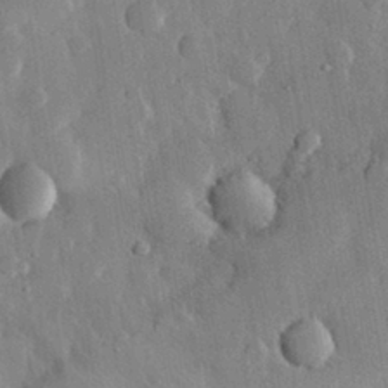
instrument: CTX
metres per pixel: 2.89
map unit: eHh
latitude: 29.6316
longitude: -79.9339
